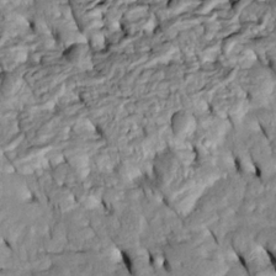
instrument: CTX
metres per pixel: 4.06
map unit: Htu
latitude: -5.3887
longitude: 153.9745
